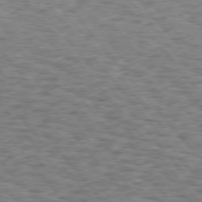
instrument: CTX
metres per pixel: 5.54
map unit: Hpe
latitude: 75.8017
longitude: -135.2537
